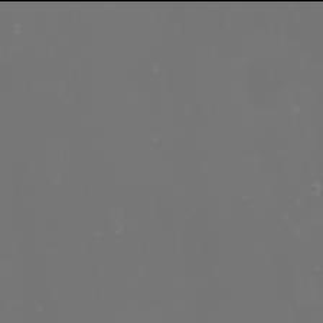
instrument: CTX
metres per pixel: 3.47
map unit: Nhu
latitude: -2.0094
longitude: -76.1389
